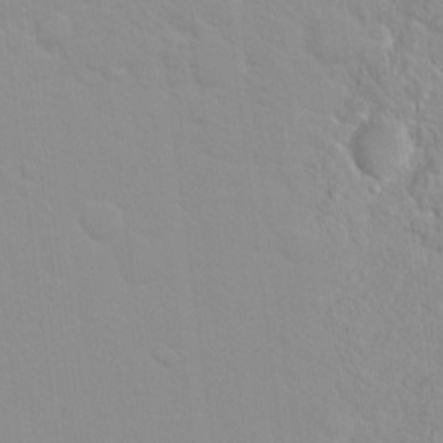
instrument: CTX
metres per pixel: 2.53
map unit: Hto
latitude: 16.1578
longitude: -39.3104
